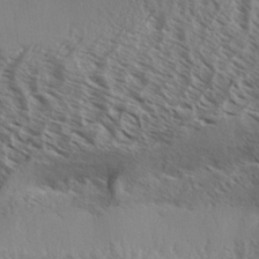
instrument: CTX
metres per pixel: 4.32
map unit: Aa
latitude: 33.4426
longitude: -138.5735
